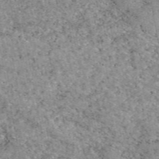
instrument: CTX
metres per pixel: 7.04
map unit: eAb
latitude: 49.3860
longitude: 108.2361
